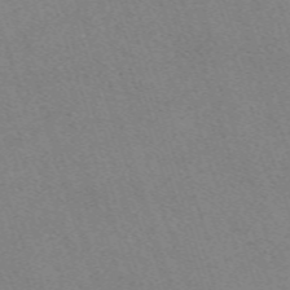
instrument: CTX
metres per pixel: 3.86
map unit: eHh
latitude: -62.5196
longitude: 50.0661
